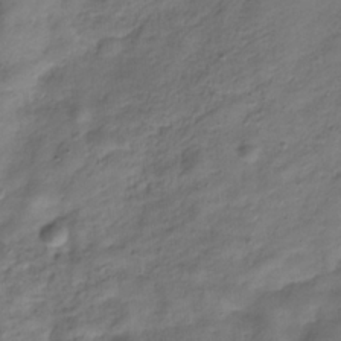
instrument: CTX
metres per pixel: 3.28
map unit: Hve
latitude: -29.6533
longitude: 94.8219
